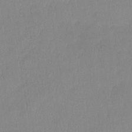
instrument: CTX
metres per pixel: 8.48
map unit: HNb
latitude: -33.8234
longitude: 64.6330
